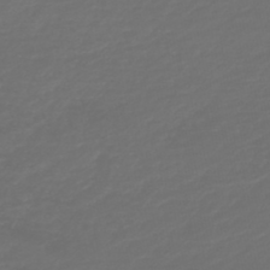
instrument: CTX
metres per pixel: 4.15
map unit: HNb
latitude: -47.5210
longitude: 55.2376
